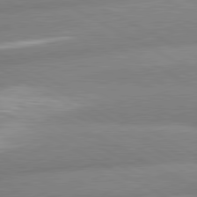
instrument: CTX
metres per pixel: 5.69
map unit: lApd
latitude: 80.7435
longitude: -163.7828
